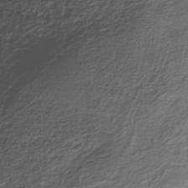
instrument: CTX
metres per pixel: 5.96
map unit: HNhu
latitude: -38.8786
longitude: 107.4266
